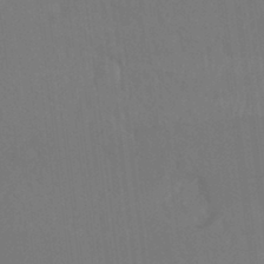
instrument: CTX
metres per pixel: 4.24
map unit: Hto
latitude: -8.2739
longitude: -46.9136
